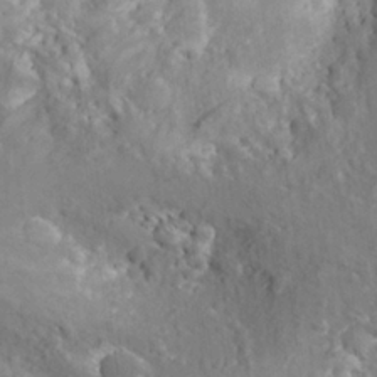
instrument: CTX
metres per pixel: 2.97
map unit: Aa
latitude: 23.4615
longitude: -147.1970
